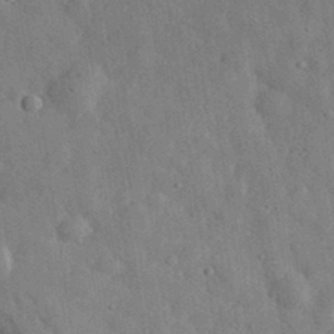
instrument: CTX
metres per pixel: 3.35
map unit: eHh
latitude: 32.3278
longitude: -77.9717
